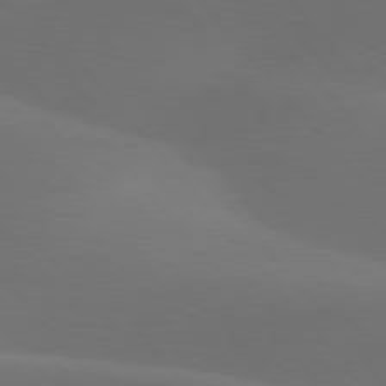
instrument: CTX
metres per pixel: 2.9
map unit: lApd
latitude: 78.0633
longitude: -53.0648
